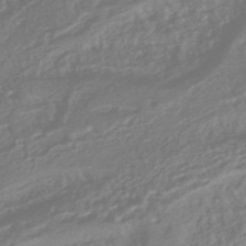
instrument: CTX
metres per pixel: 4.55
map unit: HNhu
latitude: -45.1998
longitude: 99.1809
